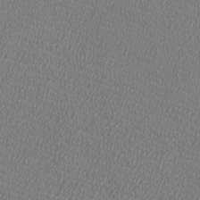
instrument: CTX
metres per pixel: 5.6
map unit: HNhu
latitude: -2.7652
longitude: -2.1200
